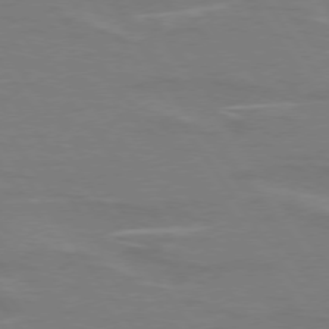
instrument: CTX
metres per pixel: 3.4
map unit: lApd
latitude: 74.7246
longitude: -61.8205
